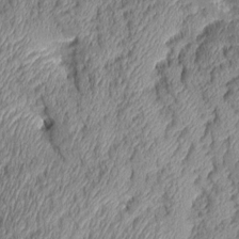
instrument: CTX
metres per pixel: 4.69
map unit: Aa
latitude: 9.2348
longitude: -128.9136
